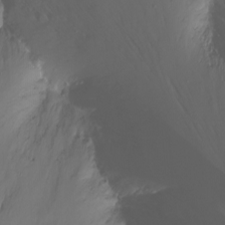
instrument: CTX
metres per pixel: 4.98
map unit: Nhu
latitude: -11.5966
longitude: -64.5546
